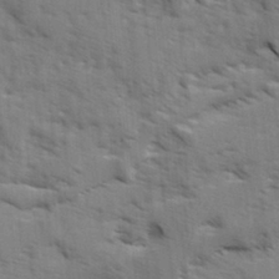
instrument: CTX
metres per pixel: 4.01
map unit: Ave
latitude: 1.9339
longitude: -110.2712
